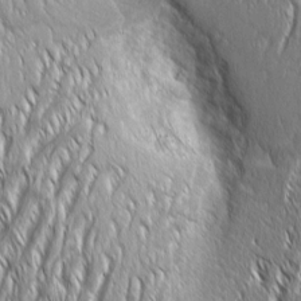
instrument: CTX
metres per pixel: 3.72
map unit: Aa
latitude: 8.5924
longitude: -132.1767
